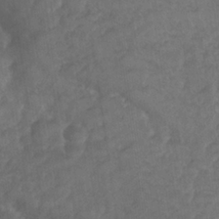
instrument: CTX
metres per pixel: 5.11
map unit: Nhe
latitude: -35.9178
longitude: -178.2334
